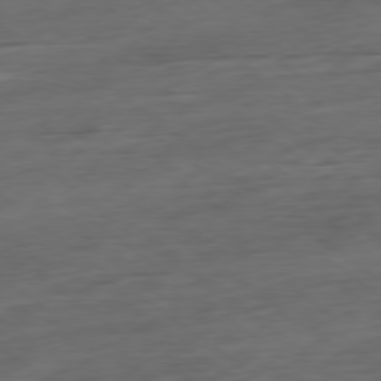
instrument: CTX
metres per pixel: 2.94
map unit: Hpe
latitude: -79.3320
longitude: -19.7638
